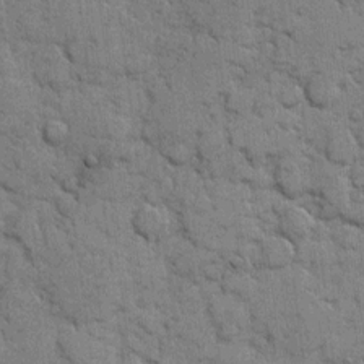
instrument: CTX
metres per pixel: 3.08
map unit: eHh
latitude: 8.2334
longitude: -65.4804
